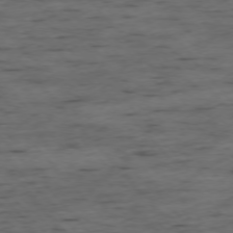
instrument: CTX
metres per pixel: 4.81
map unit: Ap
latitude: -76.0850
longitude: -90.0255
